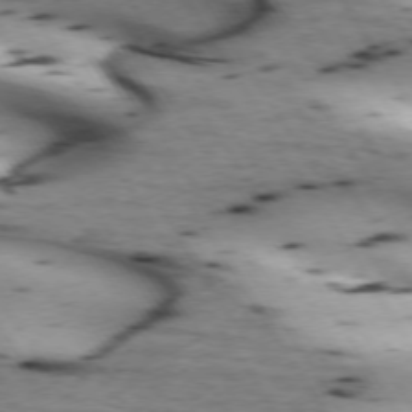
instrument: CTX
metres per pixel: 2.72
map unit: lApd
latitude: 72.8947
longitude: -53.0270
